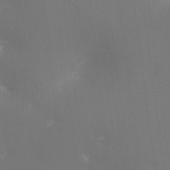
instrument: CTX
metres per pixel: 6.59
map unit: Ht
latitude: -16.5196
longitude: -41.8583
